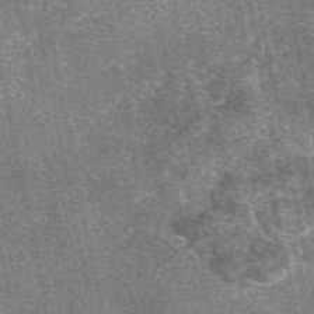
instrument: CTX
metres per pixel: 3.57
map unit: eAb
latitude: 47.9528
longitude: 106.5007
